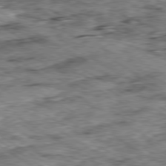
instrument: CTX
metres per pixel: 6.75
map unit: Ap
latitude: -80.2551
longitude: -49.6127
